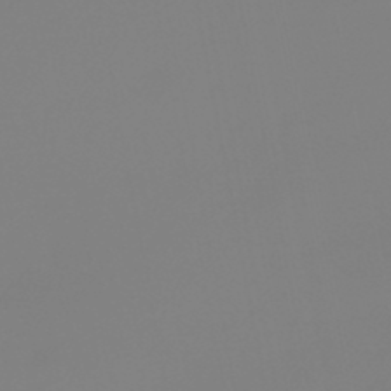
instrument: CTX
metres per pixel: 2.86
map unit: HNb
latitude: -45.9367
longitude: 55.1620
